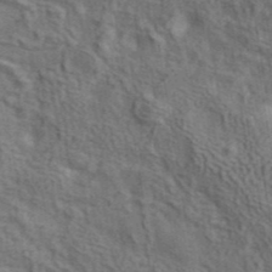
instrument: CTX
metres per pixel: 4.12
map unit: ANa
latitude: 41.6505
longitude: 13.7856
